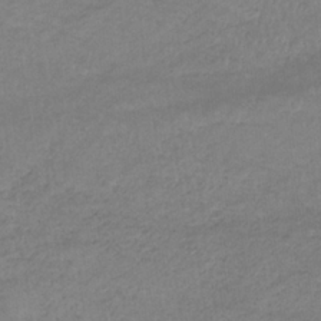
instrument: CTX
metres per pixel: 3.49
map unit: eHb
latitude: -33.0298
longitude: 68.2739
